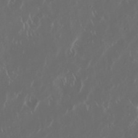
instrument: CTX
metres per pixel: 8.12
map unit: Nhu
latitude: 30.1956
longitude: -59.9717
